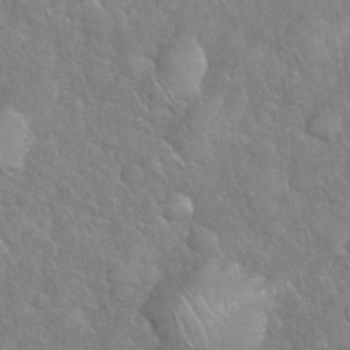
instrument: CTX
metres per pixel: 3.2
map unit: eHh
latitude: 38.8947
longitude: -57.6693
